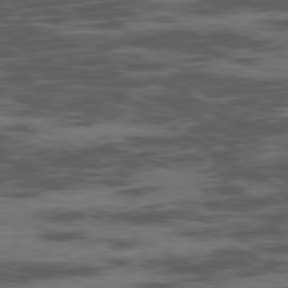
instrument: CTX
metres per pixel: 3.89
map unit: Ap
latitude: -80.0283
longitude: -101.9339
